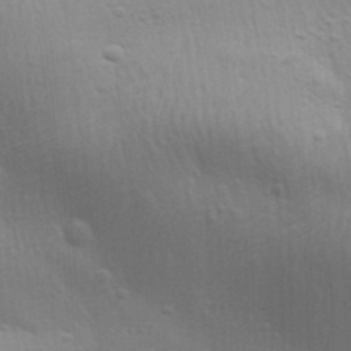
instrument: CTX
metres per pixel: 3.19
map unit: Aa
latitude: 31.8962
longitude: -133.4238
